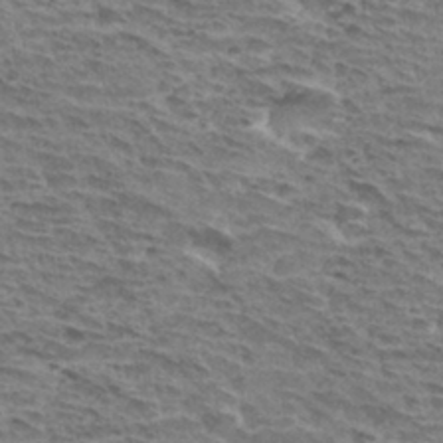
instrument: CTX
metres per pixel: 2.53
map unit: Hto
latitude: 33.1403
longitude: -44.5357
